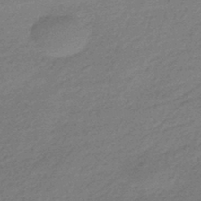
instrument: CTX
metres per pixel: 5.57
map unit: HNhu
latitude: -43.3887
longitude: 93.5588
